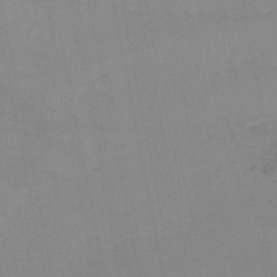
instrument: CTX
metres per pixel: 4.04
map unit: lHb
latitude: -44.6707
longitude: 76.9920
